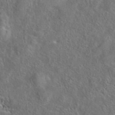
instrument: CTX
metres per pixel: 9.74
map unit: eAb
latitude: 37.2348
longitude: 113.0487
